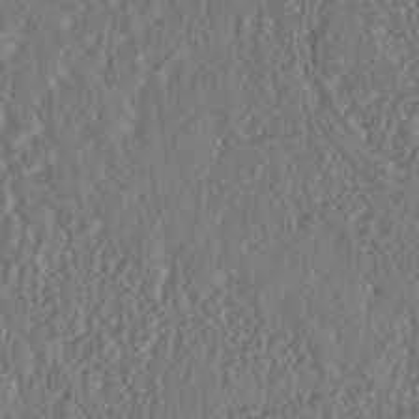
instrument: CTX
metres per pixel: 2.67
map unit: HNhu
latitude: -46.5007
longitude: 104.4440
